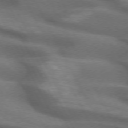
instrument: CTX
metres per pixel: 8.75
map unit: lApd
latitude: 72.3468
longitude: -50.5167
